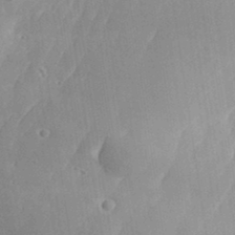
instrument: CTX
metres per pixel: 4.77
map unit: Aa
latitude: 33.4804
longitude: -134.2522
